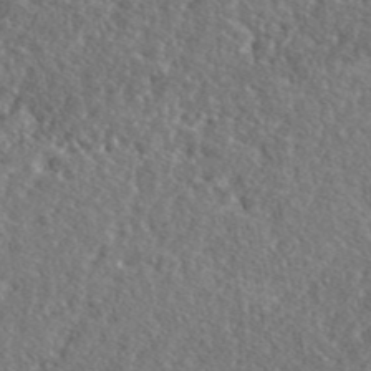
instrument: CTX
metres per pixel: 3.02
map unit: lHvf
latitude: 42.3278
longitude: -88.7058
